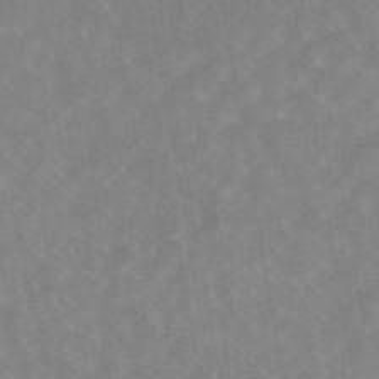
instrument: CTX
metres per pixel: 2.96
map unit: eAb
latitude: 45.1781
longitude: 122.2362
